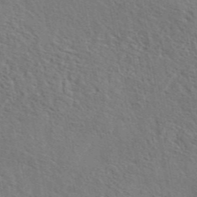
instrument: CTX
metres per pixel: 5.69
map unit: eAb
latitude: 43.5938
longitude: 113.0487
